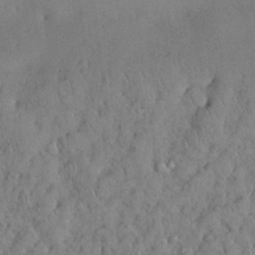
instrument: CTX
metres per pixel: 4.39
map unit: Nhu
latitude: 28.8002
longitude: -69.1403
